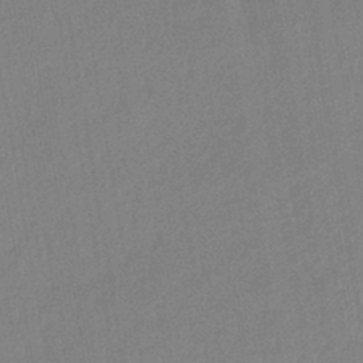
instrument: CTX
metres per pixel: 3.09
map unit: lHb
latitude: -44.0850
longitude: 64.6897
